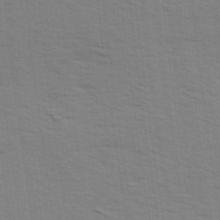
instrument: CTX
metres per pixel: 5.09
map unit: Ave
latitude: 14.9514
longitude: -102.7057
